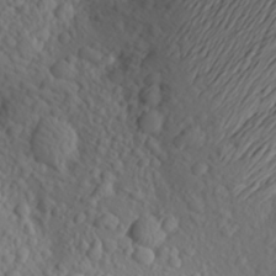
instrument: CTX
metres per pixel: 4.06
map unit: Aa
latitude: 24.1199
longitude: -146.2712
